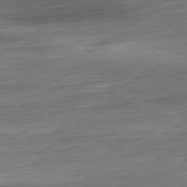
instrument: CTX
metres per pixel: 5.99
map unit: Ap
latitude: -80.4062
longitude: -69.2915
